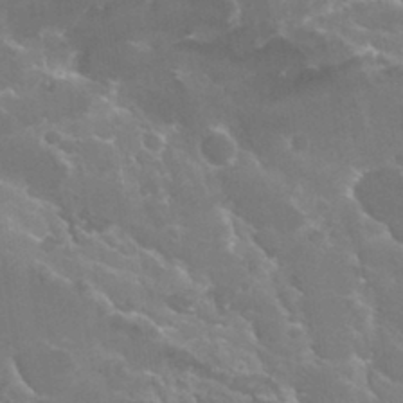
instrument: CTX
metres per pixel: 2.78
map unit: Hto
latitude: 30.1389
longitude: -43.9150
